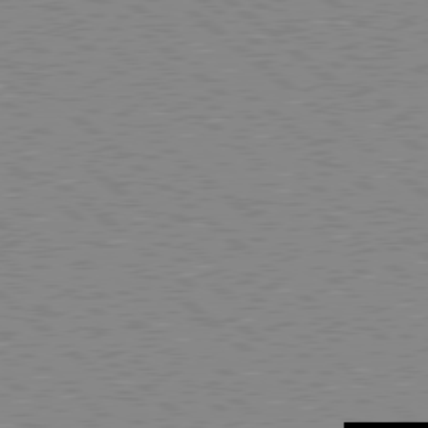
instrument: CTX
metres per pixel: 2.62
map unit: Hpe
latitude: 78.4790
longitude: -143.9150
